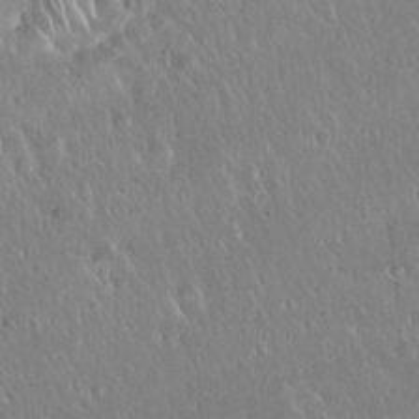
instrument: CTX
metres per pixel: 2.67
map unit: Hto
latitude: 18.9324
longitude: -57.6882
